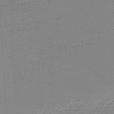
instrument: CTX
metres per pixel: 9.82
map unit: lHb
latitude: -46.3306
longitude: 63.8611
